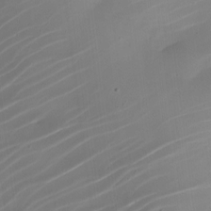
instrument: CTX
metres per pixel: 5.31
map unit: Nhe
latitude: -19.5588
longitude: 144.0094
